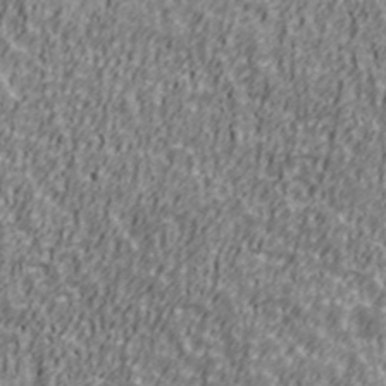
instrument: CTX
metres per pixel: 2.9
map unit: Ave
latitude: 41.3481
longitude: -112.8191
